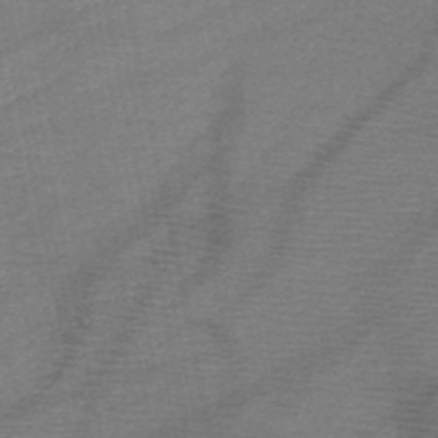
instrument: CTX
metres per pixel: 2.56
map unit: HNb
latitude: -49.4833
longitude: -42.6680
